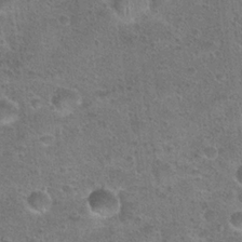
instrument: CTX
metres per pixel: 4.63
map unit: Hto
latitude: 23.0269
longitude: -49.4615
